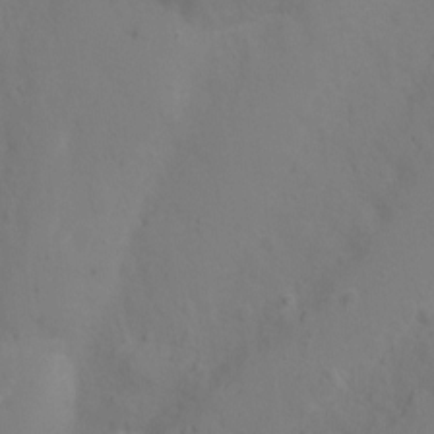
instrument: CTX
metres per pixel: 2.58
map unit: Nhu
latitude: -11.1242
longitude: -37.3860
